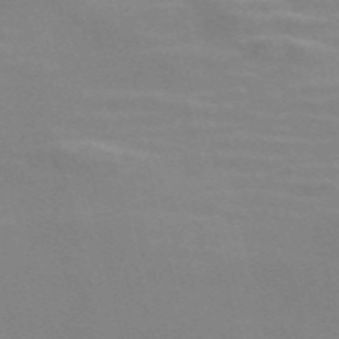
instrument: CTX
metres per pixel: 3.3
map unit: Nve
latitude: -58.2172
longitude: 63.2187
